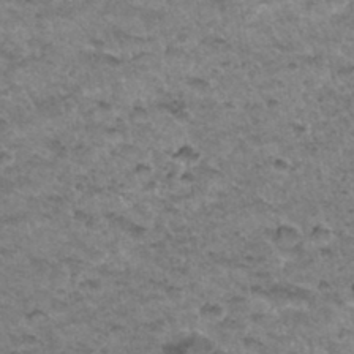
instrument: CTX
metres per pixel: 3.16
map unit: Hto
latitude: 34.3467
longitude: -48.7057
